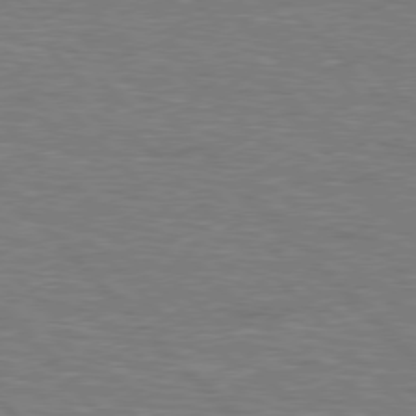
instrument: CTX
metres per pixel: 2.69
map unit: Hpe
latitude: 77.0836
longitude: -150.9702
